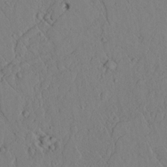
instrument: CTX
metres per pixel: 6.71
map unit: lAvf
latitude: 5.8205
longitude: 159.5210
